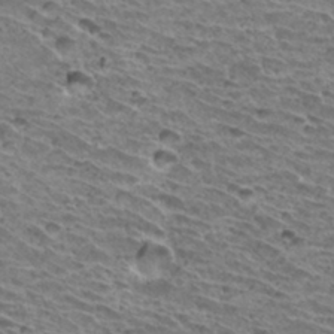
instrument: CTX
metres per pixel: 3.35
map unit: Hto
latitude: 32.8380
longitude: -40.1955
